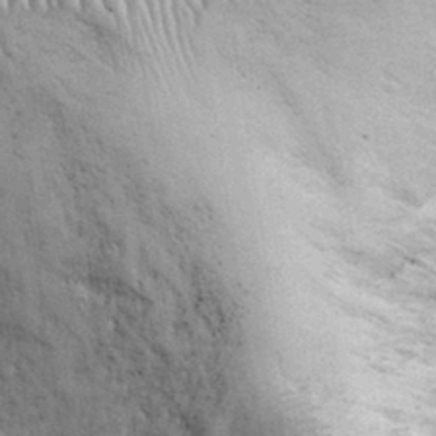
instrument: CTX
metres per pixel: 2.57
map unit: eHh
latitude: 32.3467
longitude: -66.9702
